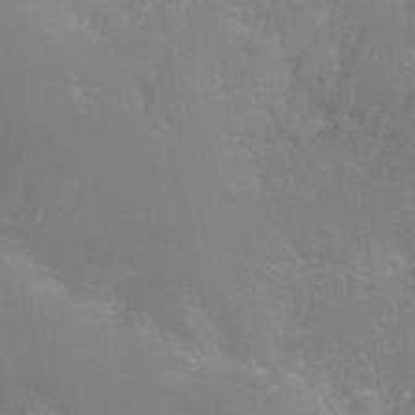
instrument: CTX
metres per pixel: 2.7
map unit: Hto
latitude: -6.3306
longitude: -49.1970
